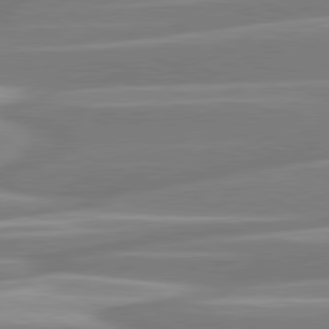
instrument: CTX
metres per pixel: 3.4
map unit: lApd
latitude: 80.8380
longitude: -129.8583
